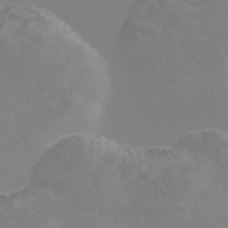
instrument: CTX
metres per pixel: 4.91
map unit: Nve
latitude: -57.9178
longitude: 59.9367
